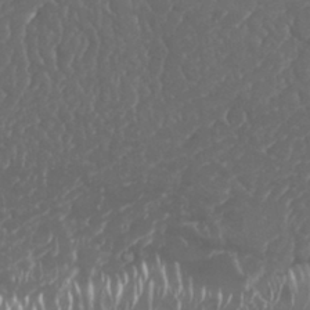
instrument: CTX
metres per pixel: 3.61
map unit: Nhu
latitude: 25.0836
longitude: -60.2333
